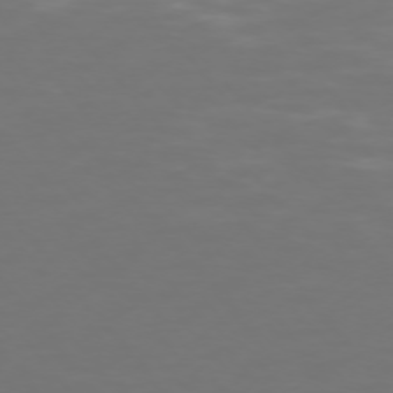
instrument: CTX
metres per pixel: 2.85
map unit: Ap
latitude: -75.0676
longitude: -76.7624
